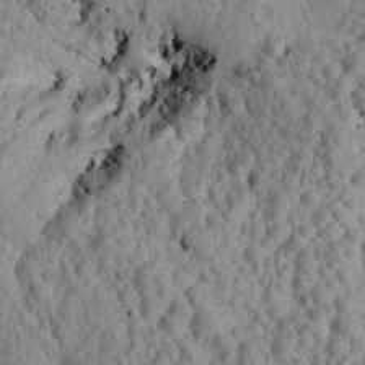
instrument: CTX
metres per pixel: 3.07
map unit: eHh
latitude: 24.3467
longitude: -80.0633
